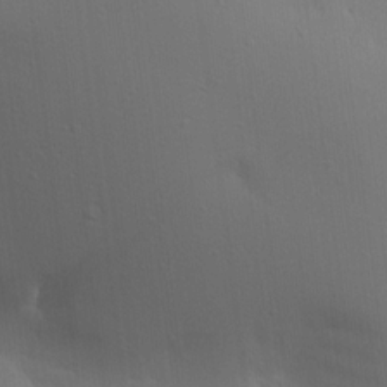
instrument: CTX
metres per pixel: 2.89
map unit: Aa
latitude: 15.3860
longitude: -143.2915
